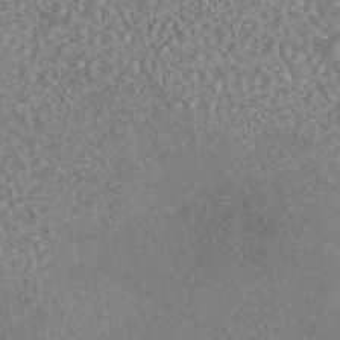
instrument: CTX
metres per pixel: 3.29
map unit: eAb
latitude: 44.6868
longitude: 124.6140
